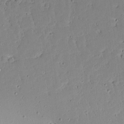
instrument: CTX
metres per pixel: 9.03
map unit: Aa
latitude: 12.8002
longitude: -139.8394
